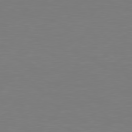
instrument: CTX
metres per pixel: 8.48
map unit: Hpe
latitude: 78.6302
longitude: -137.0270
